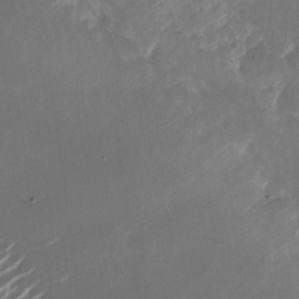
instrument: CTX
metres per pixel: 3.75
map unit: Nhu
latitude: -26.7085
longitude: -72.8947
